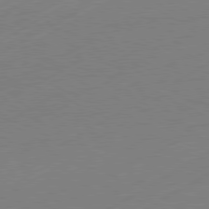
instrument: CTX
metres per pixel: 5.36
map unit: Hpe
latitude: -80.9920
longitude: 13.7478
